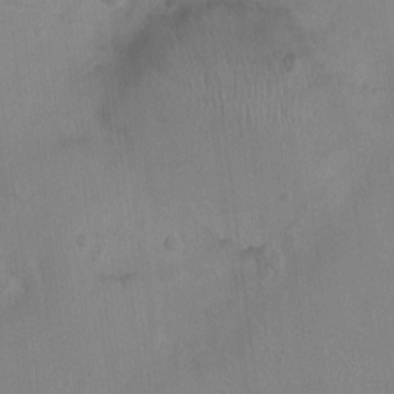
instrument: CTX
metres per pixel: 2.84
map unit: Ht
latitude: -4.4818
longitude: -16.9703
